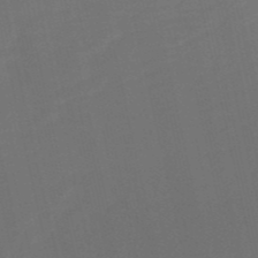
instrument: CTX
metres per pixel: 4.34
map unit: HNb
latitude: -52.0472
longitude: -48.8002
